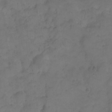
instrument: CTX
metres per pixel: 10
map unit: eHh
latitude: -8.9164
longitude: -65.6694
